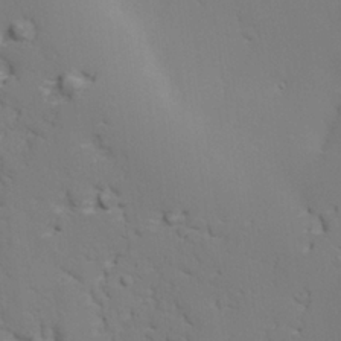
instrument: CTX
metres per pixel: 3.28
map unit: lAvf
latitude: 26.7813
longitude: -110.1200
